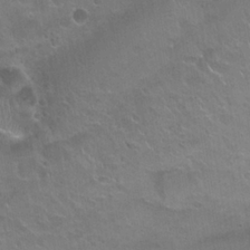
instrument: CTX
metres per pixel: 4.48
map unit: Hto
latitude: 24.0822
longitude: -51.2537
